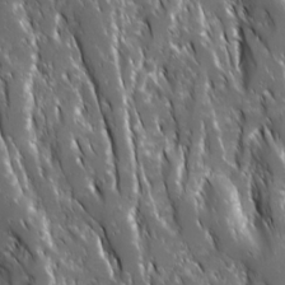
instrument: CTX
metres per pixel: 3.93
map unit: Ave
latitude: 15.4427
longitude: -132.8002
